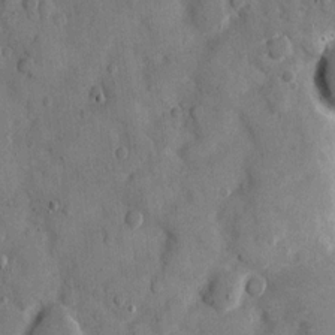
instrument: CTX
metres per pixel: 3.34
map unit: eHh
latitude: 9.4427
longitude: -67.2725
